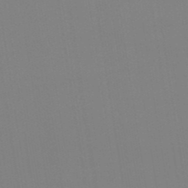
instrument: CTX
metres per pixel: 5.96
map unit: eHb
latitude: -49.5210
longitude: 67.6722
